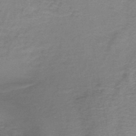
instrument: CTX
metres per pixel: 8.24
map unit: lHb
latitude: -41.5021
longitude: 59.0297
